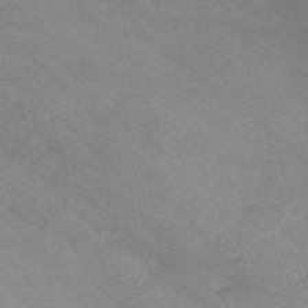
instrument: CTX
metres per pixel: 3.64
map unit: HNb
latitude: -45.8800
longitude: -37.0837
